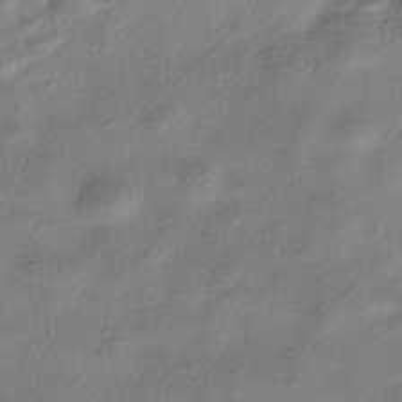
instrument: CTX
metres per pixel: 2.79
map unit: HNhu
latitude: -40.5574
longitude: 107.3510
